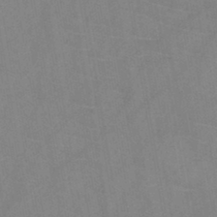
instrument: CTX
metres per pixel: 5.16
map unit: HNb
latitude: -45.0298
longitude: -39.8394
